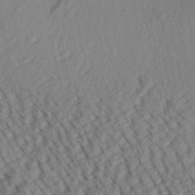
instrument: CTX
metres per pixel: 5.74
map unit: Aa
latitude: 30.4223
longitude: -138.9325
